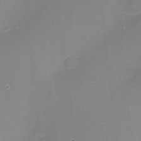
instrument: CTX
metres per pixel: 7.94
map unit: Nhu
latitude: -9.5210
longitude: -77.7449
